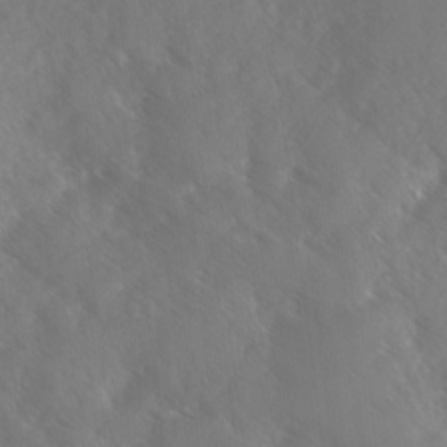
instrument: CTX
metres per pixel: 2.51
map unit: Ave
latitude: 0.7624
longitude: -111.2915
